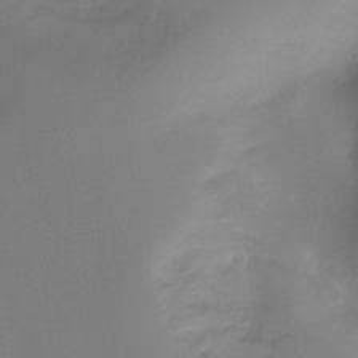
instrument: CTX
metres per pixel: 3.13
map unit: Ht
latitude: -16.5385
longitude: -49.5938
